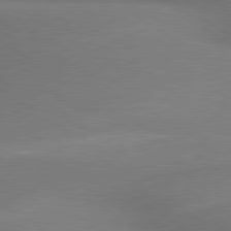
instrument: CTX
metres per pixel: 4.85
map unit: lApd
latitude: 79.9528
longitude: 178.1794
